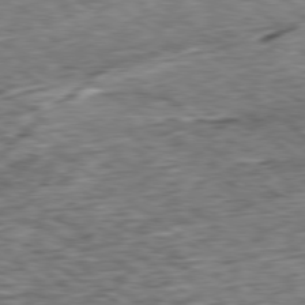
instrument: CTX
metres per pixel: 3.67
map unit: Ap
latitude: -79.1809
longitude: -76.0444
